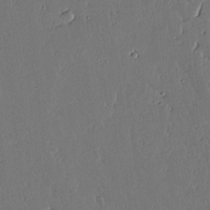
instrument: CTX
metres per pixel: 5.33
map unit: lAvf
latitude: 15.3860
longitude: -127.1781
